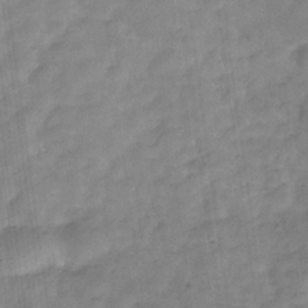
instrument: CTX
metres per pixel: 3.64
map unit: Hve
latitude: -31.7477
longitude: 92.7085
